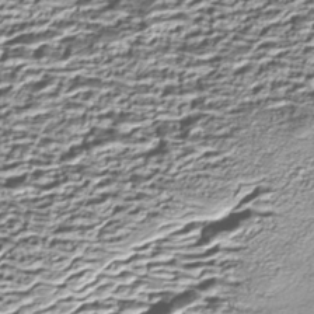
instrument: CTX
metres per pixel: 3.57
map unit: Nhe
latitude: -45.3132
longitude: 152.3495
